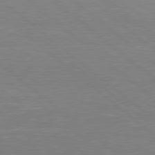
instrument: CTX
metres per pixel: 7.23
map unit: Hpe
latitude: 78.3845
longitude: -125.7827
